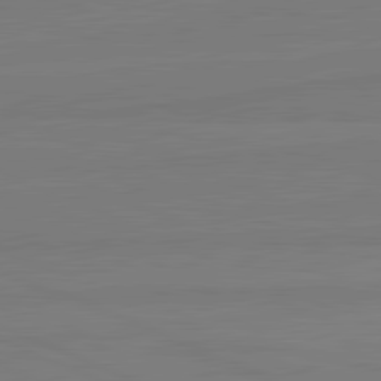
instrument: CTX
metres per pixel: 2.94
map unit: lApd
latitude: 81.8583
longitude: -178.6302
